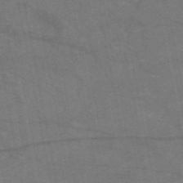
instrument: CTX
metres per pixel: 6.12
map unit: HNb
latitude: -55.1620
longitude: -39.9717
